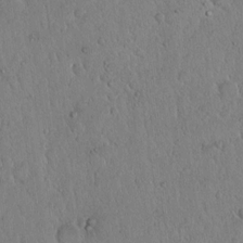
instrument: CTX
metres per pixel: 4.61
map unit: Hto
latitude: 14.8758
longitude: -56.9513
